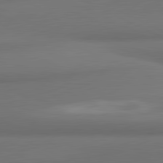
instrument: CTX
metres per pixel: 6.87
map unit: lApd
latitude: 81.6694
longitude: 173.4076
